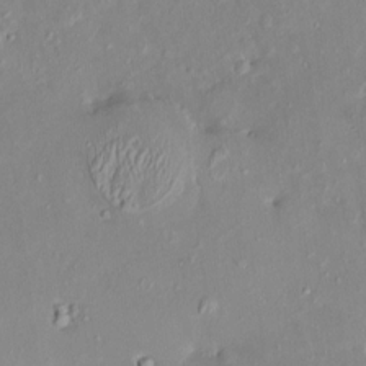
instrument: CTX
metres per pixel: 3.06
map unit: HNhu
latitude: 5.4048
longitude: 1.4833
